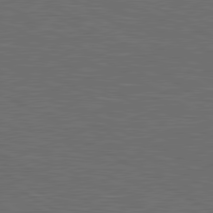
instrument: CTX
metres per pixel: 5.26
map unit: lApd
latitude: 80.5357
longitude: 117.7099
